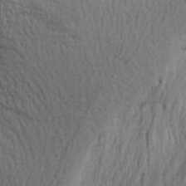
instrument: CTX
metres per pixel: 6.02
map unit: Aa
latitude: 26.0822
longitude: -143.4427
